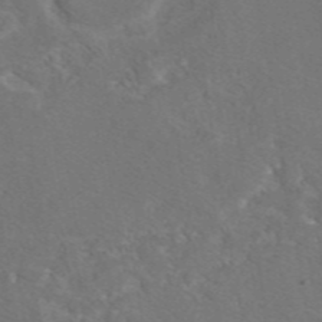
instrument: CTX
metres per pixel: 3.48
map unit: eAb
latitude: 45.9528
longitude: 109.2754
